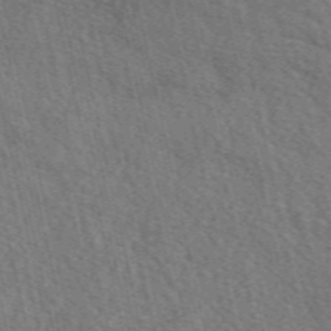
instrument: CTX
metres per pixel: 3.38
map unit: eAb
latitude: 50.9324
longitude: 113.8234
